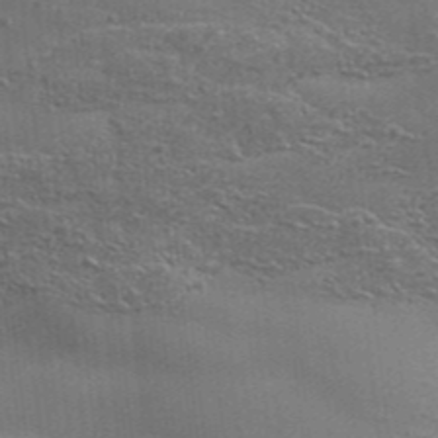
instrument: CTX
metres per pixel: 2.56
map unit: Aa
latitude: 33.4426
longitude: -135.5749
